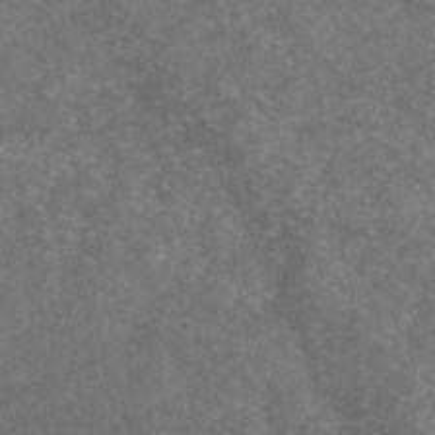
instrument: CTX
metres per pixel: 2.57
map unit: eAb
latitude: 47.4427
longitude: 111.1242
